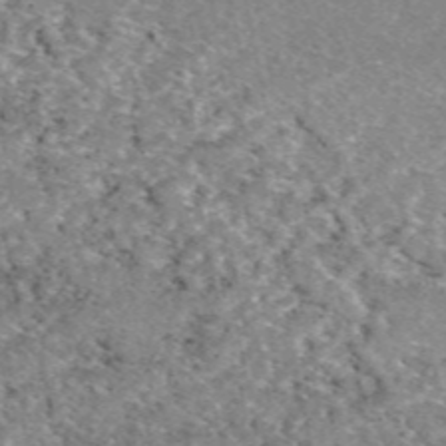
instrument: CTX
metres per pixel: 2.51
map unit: eAb
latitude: 49.3671
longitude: 110.3684
